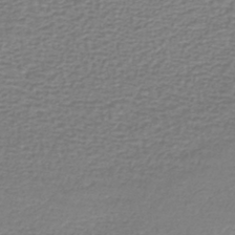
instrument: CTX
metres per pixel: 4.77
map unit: lHb
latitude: -42.2550
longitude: 70.6141
